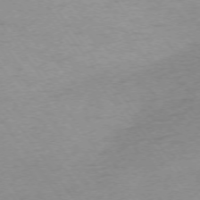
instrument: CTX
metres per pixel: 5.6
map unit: Ap
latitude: -74.3685
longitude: -72.8758
